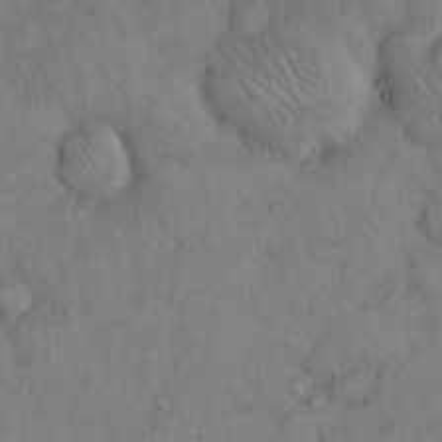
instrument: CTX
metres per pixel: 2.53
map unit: Hto
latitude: 12.5546
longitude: -59.2726
